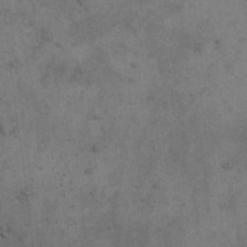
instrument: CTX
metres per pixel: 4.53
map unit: eHh
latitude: 17.9717
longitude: -63.4049
